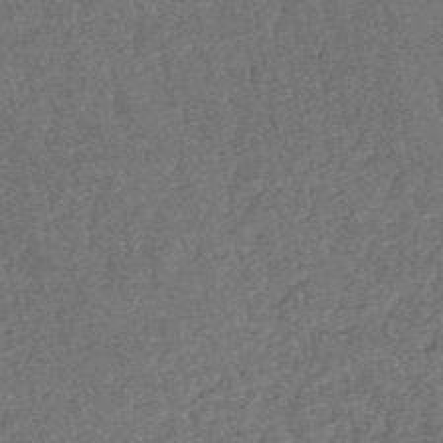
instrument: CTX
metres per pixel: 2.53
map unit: HNb
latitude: -51.6344
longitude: -49.4804
